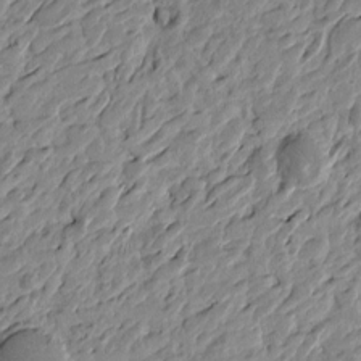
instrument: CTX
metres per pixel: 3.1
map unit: Htu
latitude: -3.1620
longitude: -179.7072
